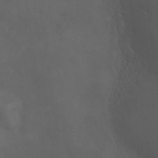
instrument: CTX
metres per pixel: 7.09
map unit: Ht
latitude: 1.3859
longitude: -22.1011
